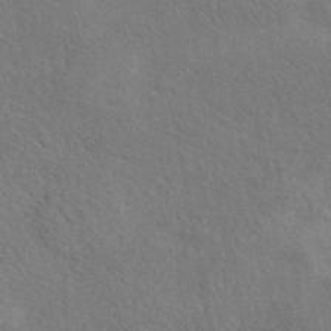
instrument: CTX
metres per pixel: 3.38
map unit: eAb
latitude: 40.3656
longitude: 105.7855
